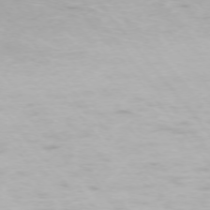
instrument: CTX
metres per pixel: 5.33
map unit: Ap
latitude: -74.5574
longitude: -74.5357
